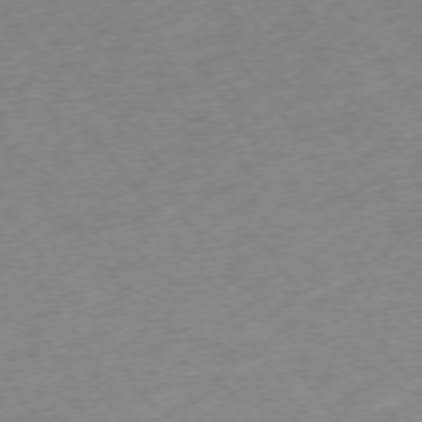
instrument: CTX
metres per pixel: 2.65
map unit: Ap
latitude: -74.5763
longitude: -80.7624
